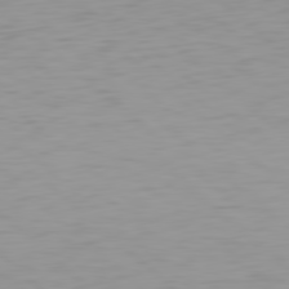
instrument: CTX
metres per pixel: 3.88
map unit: Hpe
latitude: 78.3656
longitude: -168.6302
